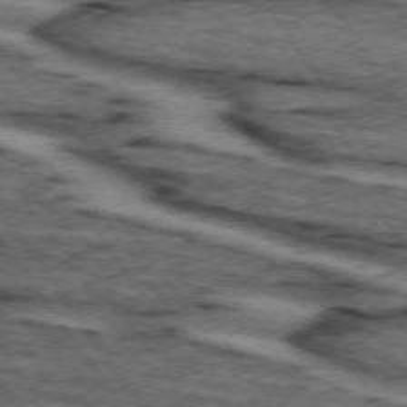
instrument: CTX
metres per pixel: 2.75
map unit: lApd
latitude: 73.9339
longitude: -73.6316
